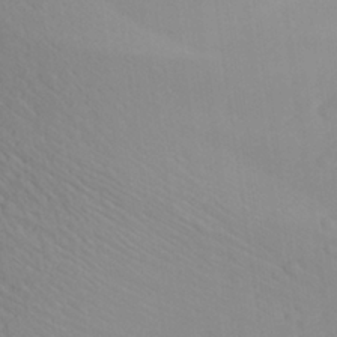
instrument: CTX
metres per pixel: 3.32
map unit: Aa
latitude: 27.4427
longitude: -137.0270
